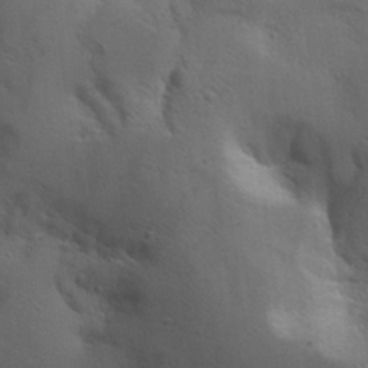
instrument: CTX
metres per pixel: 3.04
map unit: Aa
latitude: 29.3293
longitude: -132.3278
